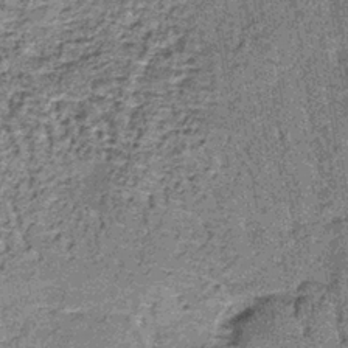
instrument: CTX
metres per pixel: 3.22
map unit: lHb
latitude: -38.7841
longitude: 64.1228
